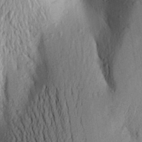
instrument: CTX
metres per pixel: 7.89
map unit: Aa
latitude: 24.9324
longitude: -150.0633
